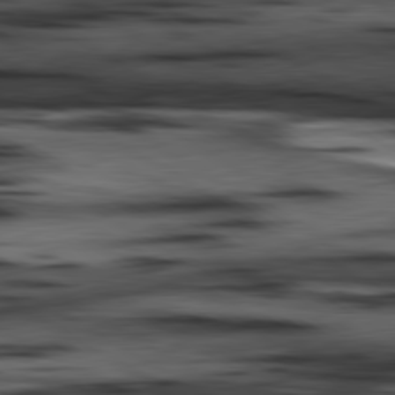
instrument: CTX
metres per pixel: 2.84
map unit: lApd
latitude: 80.6113
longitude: 158.3117
